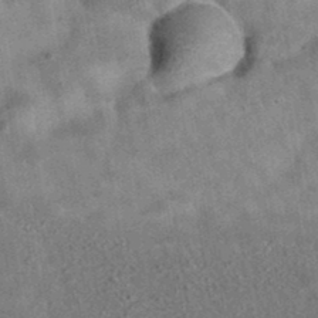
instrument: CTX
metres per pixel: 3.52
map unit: eAb
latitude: 34.8380
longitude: 110.9352
